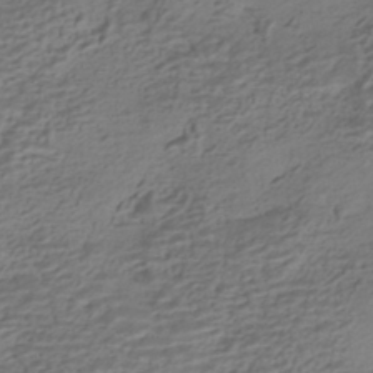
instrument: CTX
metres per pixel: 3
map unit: HNhu
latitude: -42.1794
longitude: 101.2187
